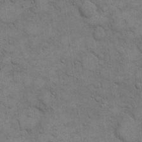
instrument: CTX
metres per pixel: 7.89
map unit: eHh
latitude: 15.9717
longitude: -66.4979
